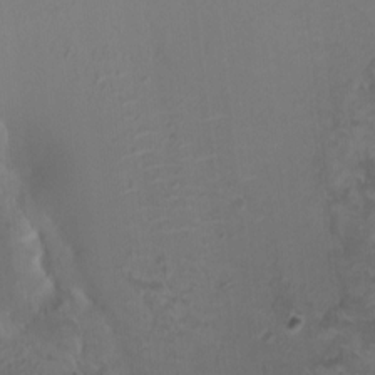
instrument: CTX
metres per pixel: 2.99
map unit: HNhu
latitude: 6.3467
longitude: 1.5022
